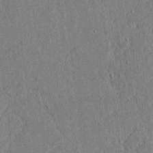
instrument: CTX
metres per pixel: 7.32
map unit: lAvf
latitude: 5.3671
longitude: 169.3698
